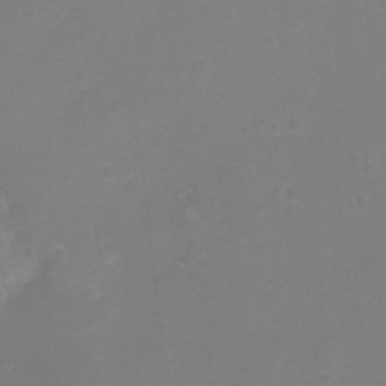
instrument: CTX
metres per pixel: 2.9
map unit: Ht
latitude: -7.4643
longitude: -20.9703
